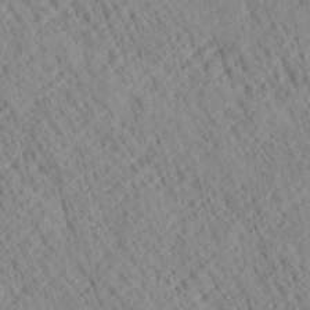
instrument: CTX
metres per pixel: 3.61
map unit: Ave
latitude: 20.8758
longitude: -140.0444
